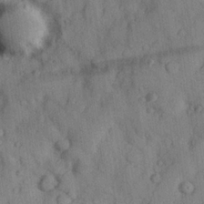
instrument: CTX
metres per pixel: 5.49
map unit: Hve
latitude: 24.6868
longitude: 147.8989
